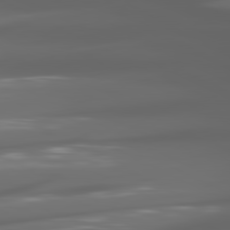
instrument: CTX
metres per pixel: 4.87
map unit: lApd
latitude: 80.8758
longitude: -140.9324
